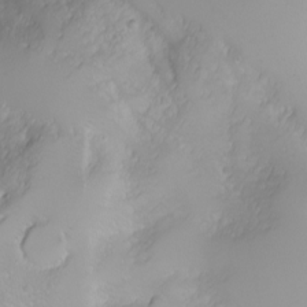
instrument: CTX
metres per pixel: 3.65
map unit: Nhu
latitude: -4.7841
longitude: -79.8584
